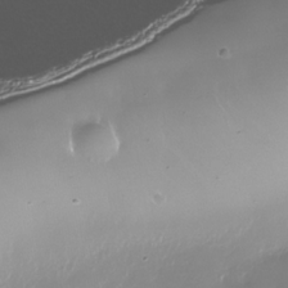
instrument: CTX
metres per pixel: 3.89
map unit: Nhe
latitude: -34.4062
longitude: -88.5735
